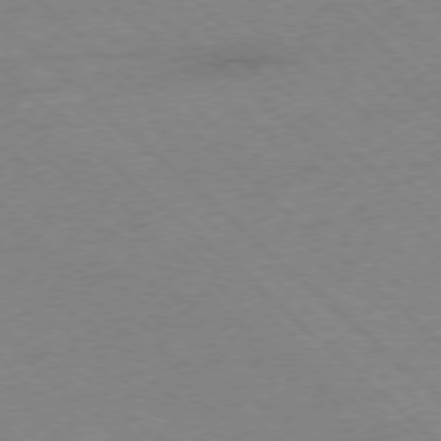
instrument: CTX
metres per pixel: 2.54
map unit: Ap
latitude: -77.5777
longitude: -86.2333
